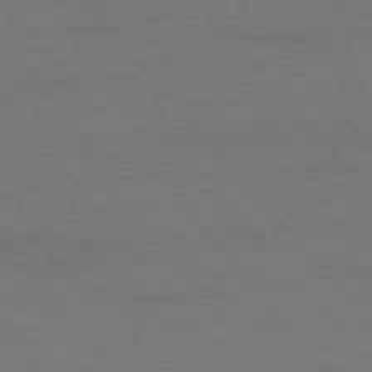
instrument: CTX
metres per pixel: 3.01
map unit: Ap
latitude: -76.2739
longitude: -88.5357
